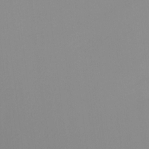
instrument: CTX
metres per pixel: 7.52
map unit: Ht
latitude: -15.0298
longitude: -50.3089
